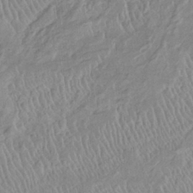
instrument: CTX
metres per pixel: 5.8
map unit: Htu
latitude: -6.6329
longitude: 152.7274
